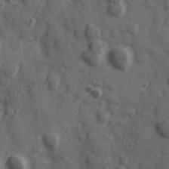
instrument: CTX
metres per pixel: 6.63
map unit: Hve
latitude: 25.3103
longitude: 147.0864
